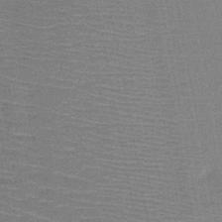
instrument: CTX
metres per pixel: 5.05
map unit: HNb
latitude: -48.9353
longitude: -45.2915
